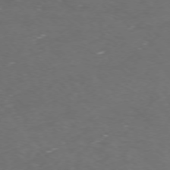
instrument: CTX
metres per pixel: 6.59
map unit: Ap
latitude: -76.1417
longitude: -70.2144
